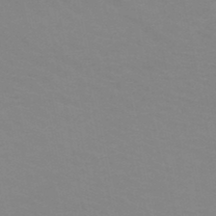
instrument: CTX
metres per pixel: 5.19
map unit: HNb
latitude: -48.4251
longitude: -46.1578
